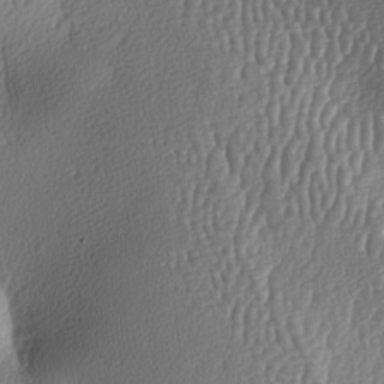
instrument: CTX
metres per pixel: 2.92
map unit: lAa
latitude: -7.7666
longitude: -129.0269
